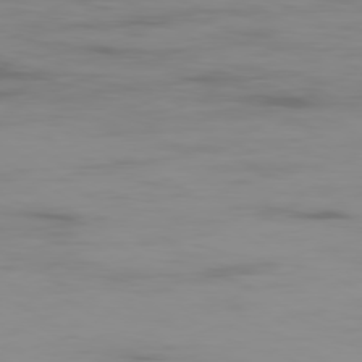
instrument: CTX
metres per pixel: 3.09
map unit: Ap
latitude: -79.5210
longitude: -92.5734
